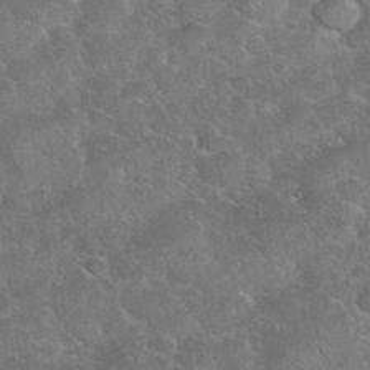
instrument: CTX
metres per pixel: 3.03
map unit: eHh
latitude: 36.1767
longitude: -65.1214
